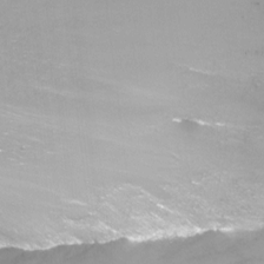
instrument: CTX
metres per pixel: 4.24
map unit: Nhu
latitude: -13.1242
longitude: -57.5182
